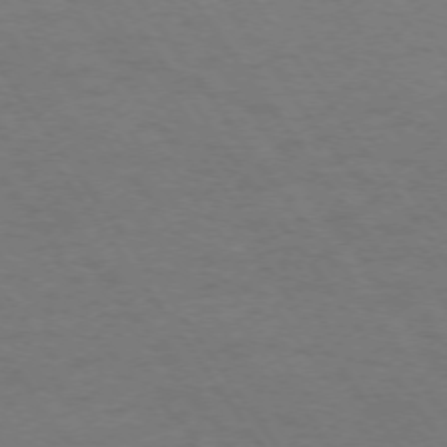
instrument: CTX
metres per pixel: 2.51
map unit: Ap
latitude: -74.9353
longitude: -70.6868
